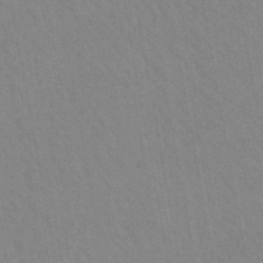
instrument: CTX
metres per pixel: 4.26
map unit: lHb
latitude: -48.2173
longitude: 73.4265
